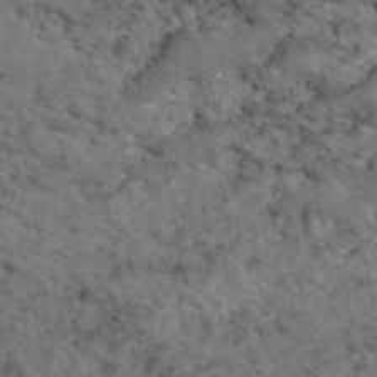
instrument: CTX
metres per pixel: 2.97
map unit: eAb
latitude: 46.6491
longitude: 118.5574
